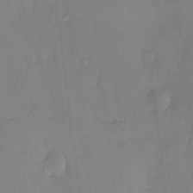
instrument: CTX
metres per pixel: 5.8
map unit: HNhu
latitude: 4.9514
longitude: 10.9920
